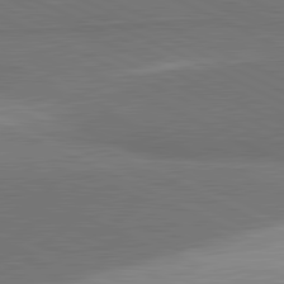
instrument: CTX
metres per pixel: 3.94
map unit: lApd
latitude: 81.6883
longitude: 157.6344
